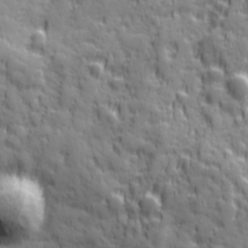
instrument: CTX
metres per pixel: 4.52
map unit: Ave
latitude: 19.5371
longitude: -132.5924
